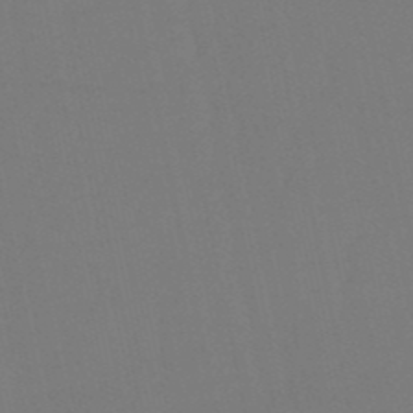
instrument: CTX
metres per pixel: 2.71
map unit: lHb
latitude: -50.2928
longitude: 70.5574
